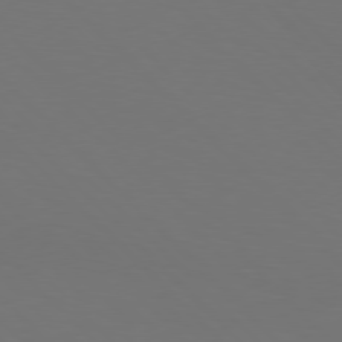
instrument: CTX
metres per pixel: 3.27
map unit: Hpe
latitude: 77.3292
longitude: -169.5182
